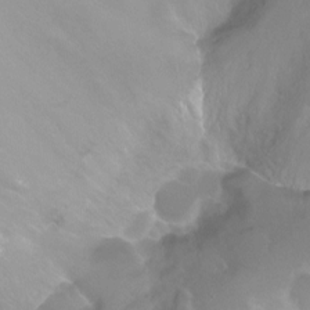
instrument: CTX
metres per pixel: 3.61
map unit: Ht
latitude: -11.0298
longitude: -44.5923
